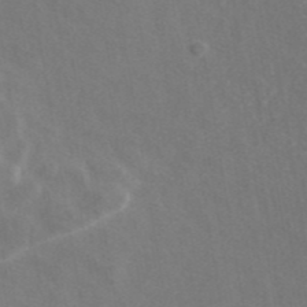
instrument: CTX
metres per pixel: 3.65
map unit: eAb
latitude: 42.6680
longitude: 105.8233
